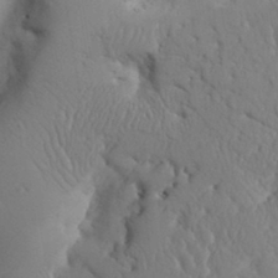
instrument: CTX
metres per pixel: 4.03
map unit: Aa
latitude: 31.3860
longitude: -144.1011
